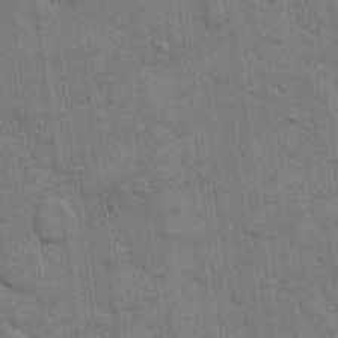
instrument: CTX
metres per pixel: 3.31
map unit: eHh
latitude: 12.7246
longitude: -65.5938
